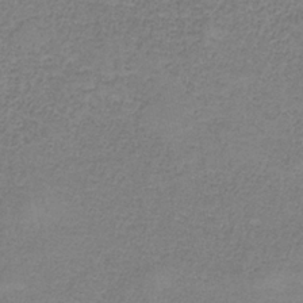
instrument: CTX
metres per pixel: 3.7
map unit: HNb
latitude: -35.0486
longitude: 52.7085
